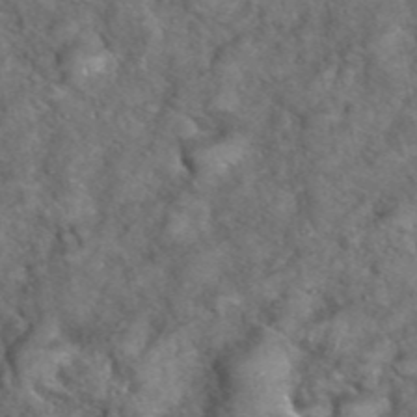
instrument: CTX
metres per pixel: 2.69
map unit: eHh
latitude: 39.2159
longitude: -56.5923
